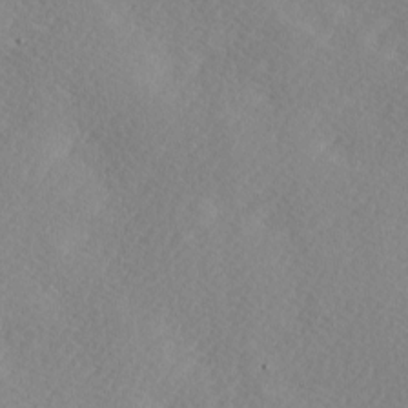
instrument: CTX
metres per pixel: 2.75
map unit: Ave
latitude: 0.0255
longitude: -114.5167
